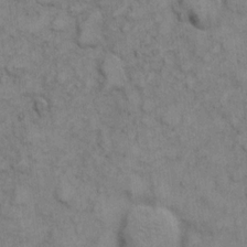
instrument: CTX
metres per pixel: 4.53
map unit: eHh
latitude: 6.8191
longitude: -64.8002
